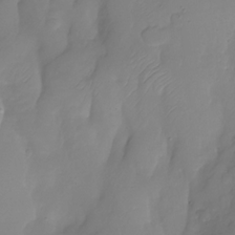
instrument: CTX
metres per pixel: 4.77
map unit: Nhu
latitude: -28.6330
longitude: -59.5182
